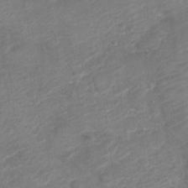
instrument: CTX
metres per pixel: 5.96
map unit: Nve
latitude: -18.5952
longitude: 106.9731
